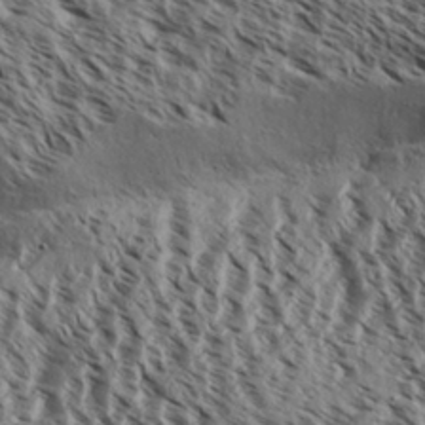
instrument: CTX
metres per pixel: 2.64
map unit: Aa
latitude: 31.5371
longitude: -137.7828
